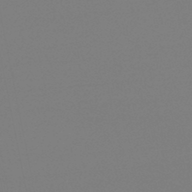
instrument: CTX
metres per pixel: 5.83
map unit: lHb
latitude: -47.9745
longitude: 64.8219
